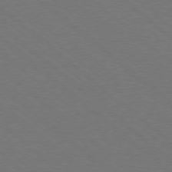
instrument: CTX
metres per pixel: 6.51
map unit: Ap
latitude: -78.3117
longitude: -84.1389
